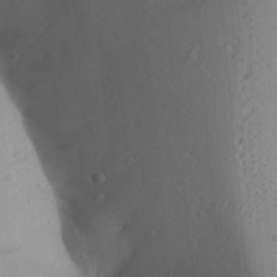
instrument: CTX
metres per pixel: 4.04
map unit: Aa
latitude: 28.3278
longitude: -131.8962
